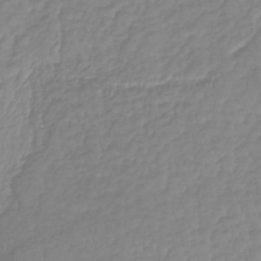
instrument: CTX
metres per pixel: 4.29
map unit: lHb
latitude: -37.0675
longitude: 69.8233
